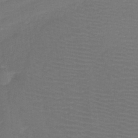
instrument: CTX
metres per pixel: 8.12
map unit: lHb
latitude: -37.9178
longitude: 58.1605
